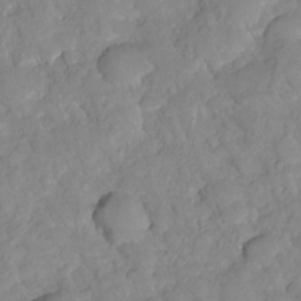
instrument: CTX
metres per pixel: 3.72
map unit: HNhu
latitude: -23.8423
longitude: 49.3888
